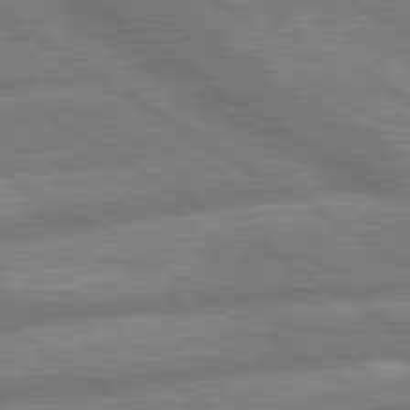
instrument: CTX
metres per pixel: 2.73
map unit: lApd
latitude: 79.9339
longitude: -169.9906
